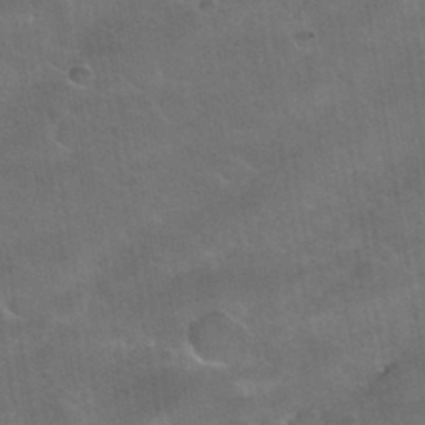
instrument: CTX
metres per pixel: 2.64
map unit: Nhu
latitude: 30.9892
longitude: -53.6316
